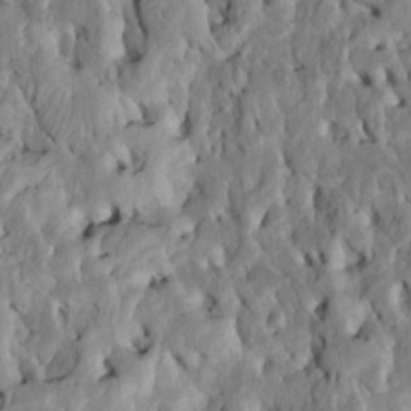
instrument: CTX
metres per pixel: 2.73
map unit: Htu
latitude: -6.6329
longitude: 145.3132
